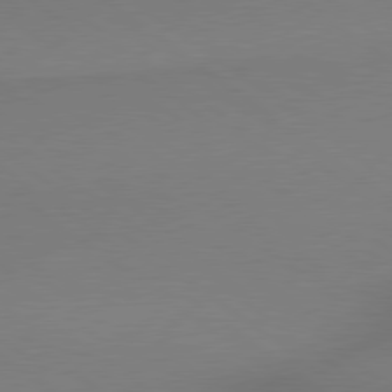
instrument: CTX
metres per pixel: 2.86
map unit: lApd
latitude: 79.0270
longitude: 179.2376
